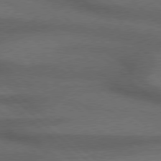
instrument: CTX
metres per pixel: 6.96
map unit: Hpe
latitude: 77.5938
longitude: -157.5938
